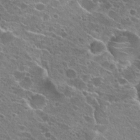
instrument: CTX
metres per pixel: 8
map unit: Hto
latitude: 22.0633
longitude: -40.0633
